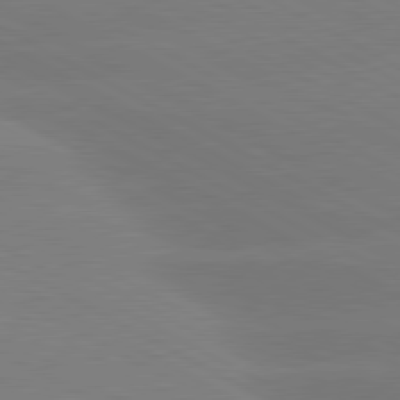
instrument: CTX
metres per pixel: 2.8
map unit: lApd
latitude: 80.6490
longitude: -147.3860
